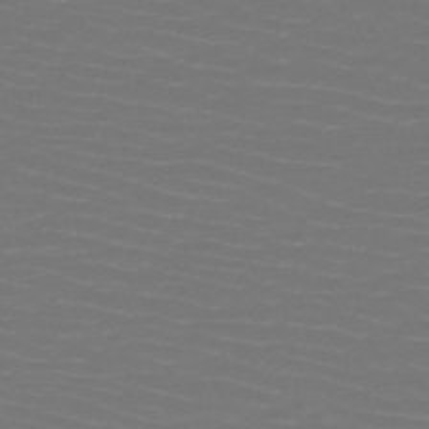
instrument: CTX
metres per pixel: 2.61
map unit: HNb
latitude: -47.4265
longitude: -44.5734
